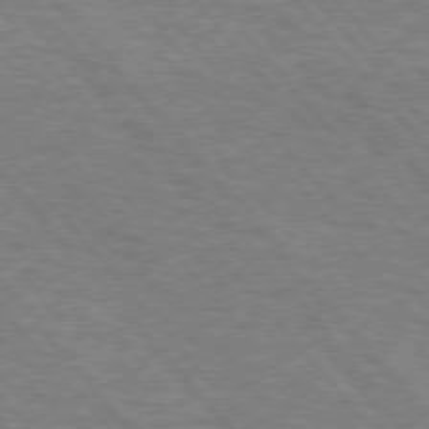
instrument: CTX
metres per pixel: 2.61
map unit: Hpe
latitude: 75.8017
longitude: -140.4978
